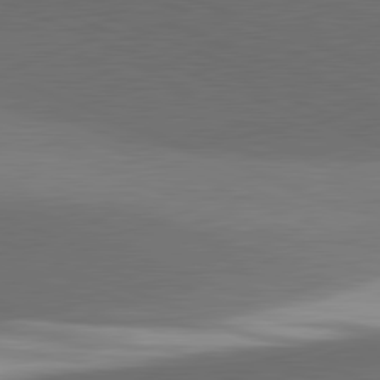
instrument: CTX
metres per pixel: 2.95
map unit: lApd
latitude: 81.7827
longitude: 136.9541
